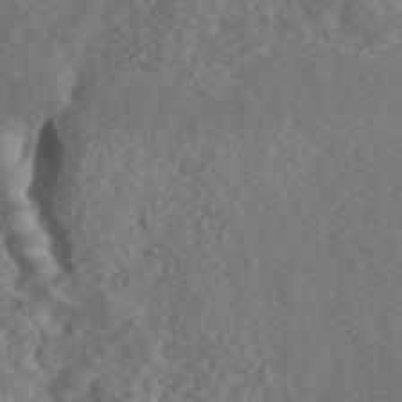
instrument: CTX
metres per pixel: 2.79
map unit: ANa
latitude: 43.8394
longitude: 30.4440
